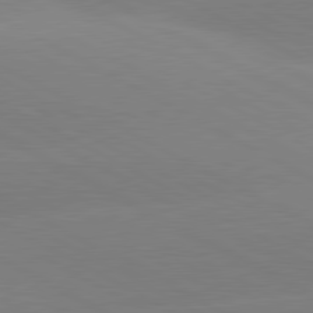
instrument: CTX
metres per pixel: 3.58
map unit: lApd
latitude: 80.8002
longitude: -153.6127
